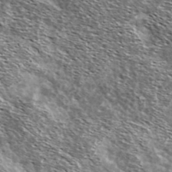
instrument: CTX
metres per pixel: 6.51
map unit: Ave
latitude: 38.0255
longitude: -108.4601
